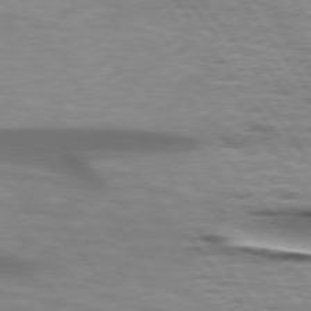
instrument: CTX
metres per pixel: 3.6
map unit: lApd
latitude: 74.3278
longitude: -53.6883
